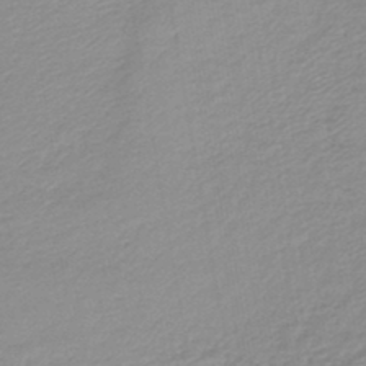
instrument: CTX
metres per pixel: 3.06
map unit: lHb
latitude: -44.2928
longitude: 60.1984
